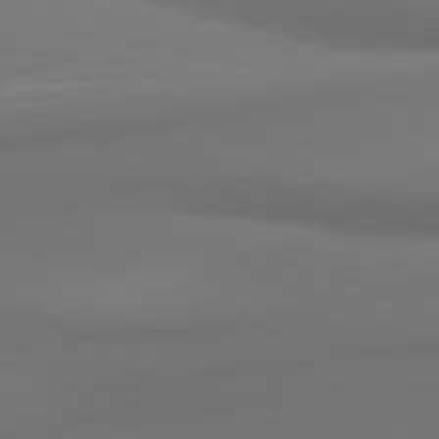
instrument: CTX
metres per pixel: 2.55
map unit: lApd
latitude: 81.5560
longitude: 172.8975
